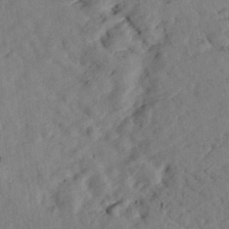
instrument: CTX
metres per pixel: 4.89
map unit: lHvf
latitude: 14.9703
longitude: 178.8597
